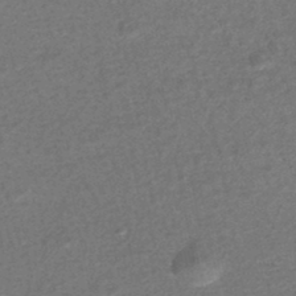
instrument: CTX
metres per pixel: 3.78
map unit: HNhu
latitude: -47.7666
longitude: 103.7856
